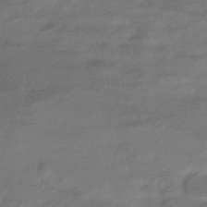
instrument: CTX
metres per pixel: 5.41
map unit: HNhu
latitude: -43.1998
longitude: 94.9352
